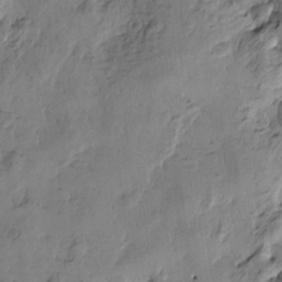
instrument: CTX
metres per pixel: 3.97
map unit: Htu
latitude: -3.3698
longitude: -176.4601
